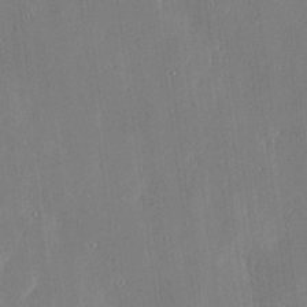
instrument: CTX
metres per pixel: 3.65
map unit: Ave
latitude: 17.7072
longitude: -139.4804
